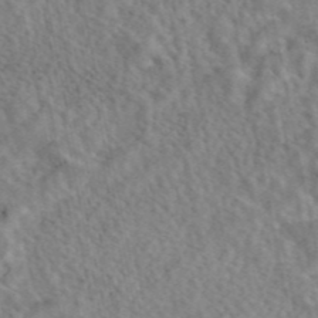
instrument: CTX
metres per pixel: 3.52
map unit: eAb
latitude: 43.0270
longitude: 108.1417
